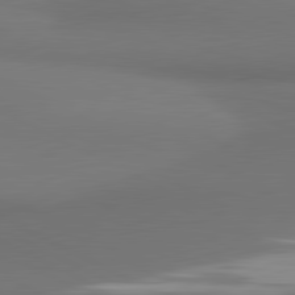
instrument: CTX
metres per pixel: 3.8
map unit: lApd
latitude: 81.4426
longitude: 173.3698
